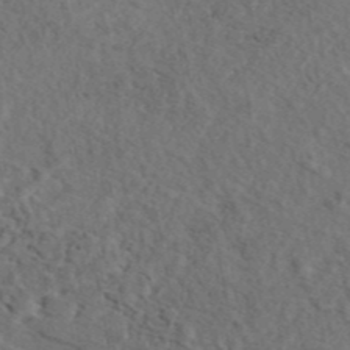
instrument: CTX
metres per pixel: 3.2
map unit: eAb
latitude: 43.4615
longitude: 114.6518
